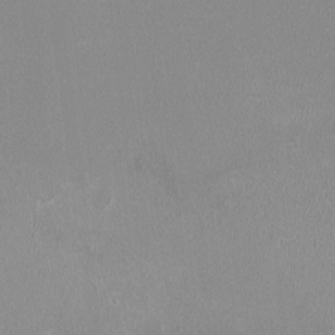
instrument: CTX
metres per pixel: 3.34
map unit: HNhu
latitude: -2.6140
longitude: -6.8758
